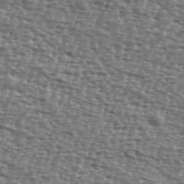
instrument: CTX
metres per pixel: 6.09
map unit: Ave
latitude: 39.8583
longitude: -112.2711
